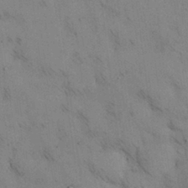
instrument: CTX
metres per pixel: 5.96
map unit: Nhu
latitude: 28.9325
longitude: -71.5938
